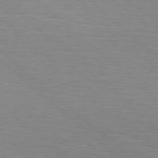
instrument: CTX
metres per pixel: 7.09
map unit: Hpe
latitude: 78.4979
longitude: -139.9339
